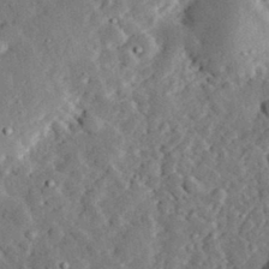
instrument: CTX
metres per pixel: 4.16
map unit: lHvf
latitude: 33.0270
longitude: -83.5182
